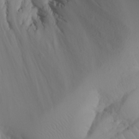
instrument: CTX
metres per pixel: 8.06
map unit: Aa
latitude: 24.1766
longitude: -127.4427
